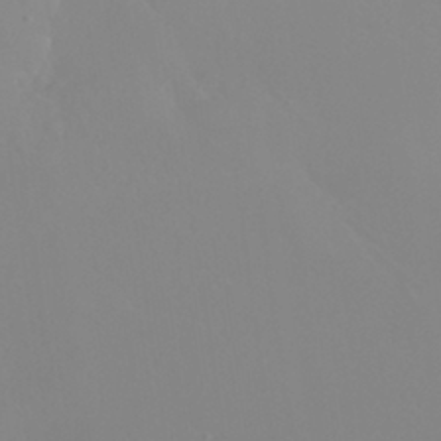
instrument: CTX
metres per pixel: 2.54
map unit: Nhu
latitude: 30.7625
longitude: -57.8583
